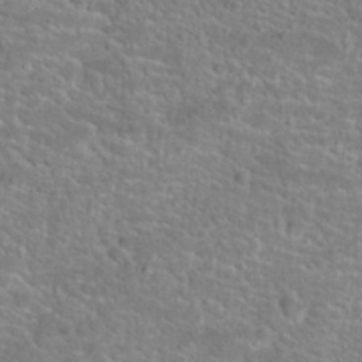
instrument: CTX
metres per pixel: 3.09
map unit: Hto
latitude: 24.5923
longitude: -49.5182
